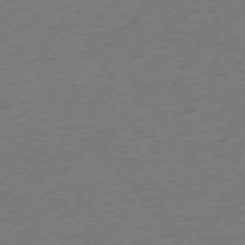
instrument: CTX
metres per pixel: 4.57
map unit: Ap
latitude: -75.1620
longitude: -88.9136
